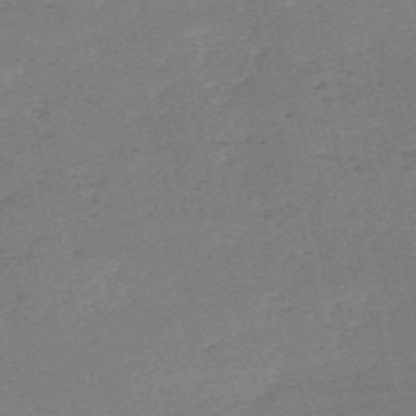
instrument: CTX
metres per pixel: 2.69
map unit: HNb
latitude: -55.4832
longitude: -42.9325
